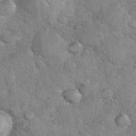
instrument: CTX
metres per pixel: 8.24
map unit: eHh
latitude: 36.4979
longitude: -65.4048
